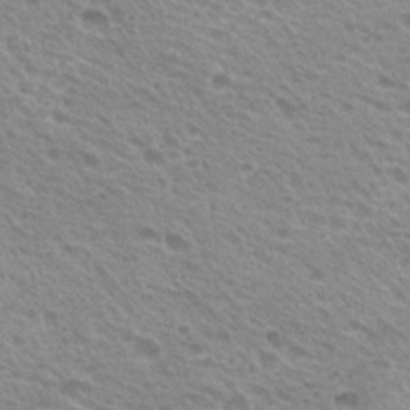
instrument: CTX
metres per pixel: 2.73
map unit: Hto
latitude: 23.0647
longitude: -31.4427
